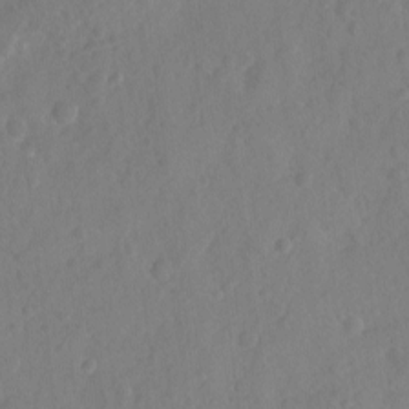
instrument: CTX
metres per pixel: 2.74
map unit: Ave
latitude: -8.3117
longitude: -119.9528
